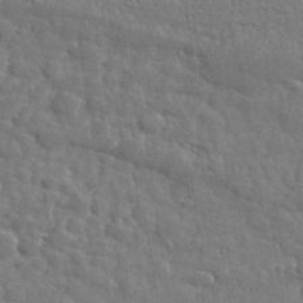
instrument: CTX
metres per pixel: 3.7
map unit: eHh
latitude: 36.2712
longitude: -132.6491
